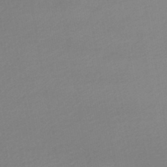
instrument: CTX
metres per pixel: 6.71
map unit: lHb
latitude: -46.8597
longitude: 57.7855
